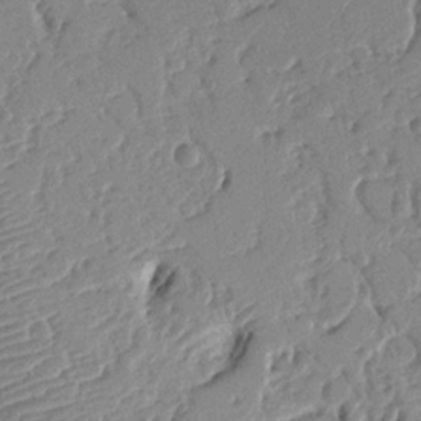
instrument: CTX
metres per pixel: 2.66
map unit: Nhu
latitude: 15.3671
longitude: -78.7058
